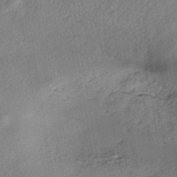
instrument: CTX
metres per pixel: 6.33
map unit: eHh
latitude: -41.4832
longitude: 119.9556
